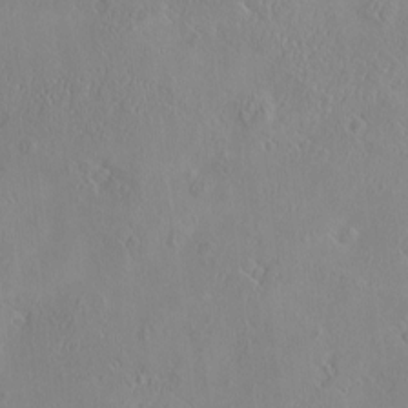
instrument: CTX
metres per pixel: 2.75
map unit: eHh
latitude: -3.0486
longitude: 19.2565
